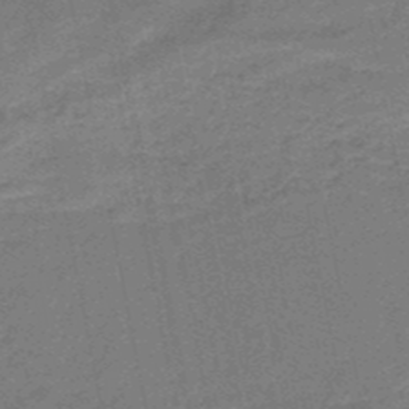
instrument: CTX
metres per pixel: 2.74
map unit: HNb
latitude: -51.1998
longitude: -40.6112
